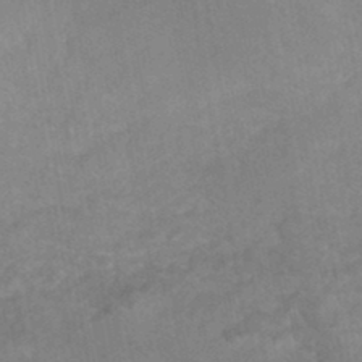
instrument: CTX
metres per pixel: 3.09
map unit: HNhu
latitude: -45.2565
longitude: 92.0283
